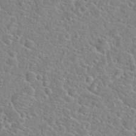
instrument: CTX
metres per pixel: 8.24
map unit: Hto
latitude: 21.6127
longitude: -44.8758
